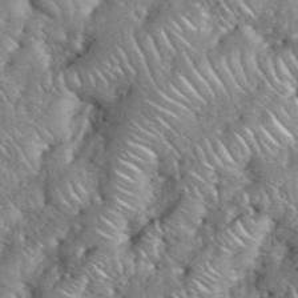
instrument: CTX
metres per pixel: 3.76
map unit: eHh
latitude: 38.8569
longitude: -58.8947
